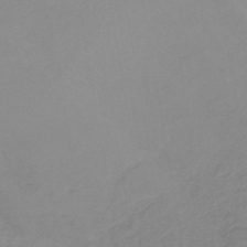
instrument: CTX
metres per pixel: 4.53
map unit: lHb
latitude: -41.6533
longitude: 61.1053
